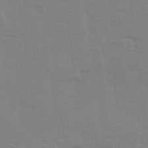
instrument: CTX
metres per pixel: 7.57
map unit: Ave
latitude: 14.1578
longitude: -102.9702
